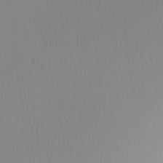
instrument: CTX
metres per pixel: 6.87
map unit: Hve
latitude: 13.0081
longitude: -91.0270
